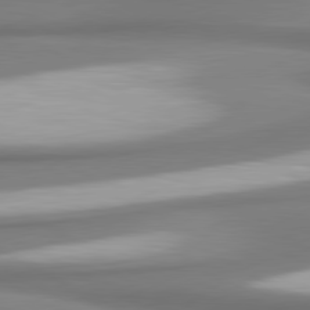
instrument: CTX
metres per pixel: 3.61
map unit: lApd
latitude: 80.6113
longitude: 177.9178
